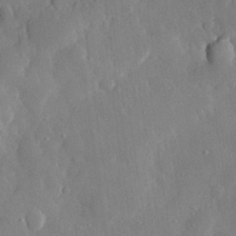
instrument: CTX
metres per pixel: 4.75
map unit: eHh
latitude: 29.6127
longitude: -78.1011
